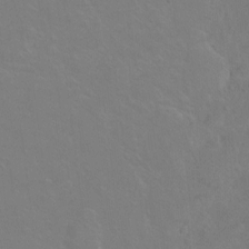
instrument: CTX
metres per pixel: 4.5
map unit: Hto
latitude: -6.7841
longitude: -37.7828
